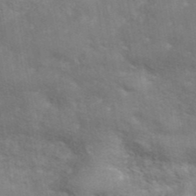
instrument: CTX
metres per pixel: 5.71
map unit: ANa
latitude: 41.8961
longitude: 17.3888
